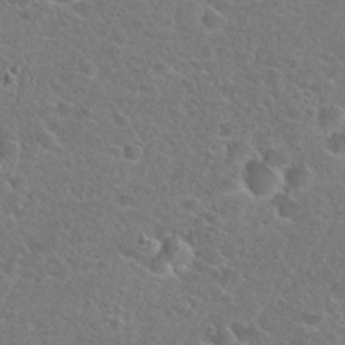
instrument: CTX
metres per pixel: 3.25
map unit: Hto
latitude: 25.1214
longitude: -49.3293
